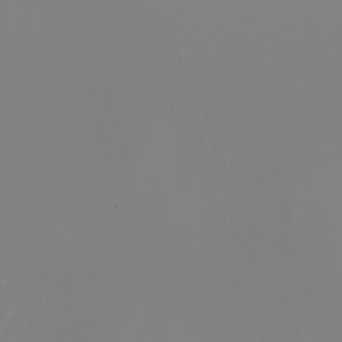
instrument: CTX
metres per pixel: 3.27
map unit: eHh
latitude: -5.1053
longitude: -85.2726
